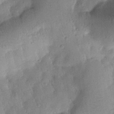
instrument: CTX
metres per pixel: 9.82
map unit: Htu
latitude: -0.0850
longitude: 173.1998
